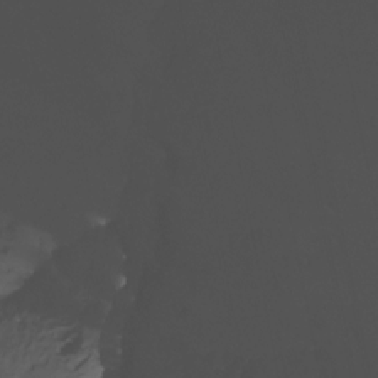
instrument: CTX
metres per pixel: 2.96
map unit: Nhu
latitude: -12.2929
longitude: -50.2900
